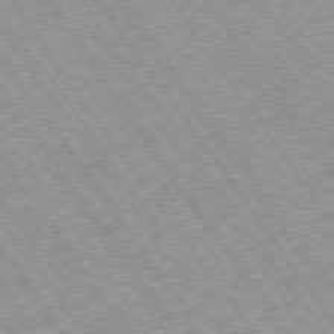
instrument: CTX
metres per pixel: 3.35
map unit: Hpe
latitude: -74.5952
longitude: 3.8422
